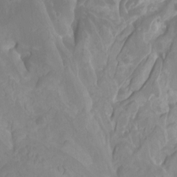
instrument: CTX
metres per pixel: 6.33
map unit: Htu
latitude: -12.9353
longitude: -70.6112
